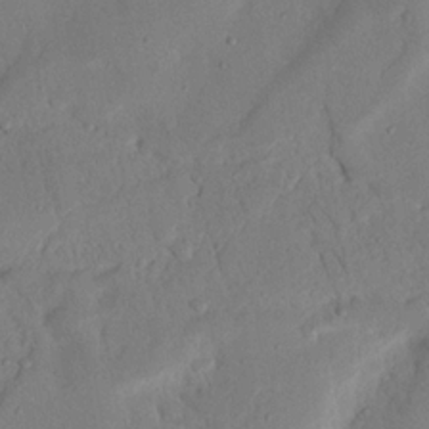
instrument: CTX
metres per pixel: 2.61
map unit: Nhu
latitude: 20.1767
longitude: -77.3670
